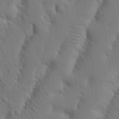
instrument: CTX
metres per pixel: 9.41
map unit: Nhu
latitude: 18.5923
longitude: -75.4238
